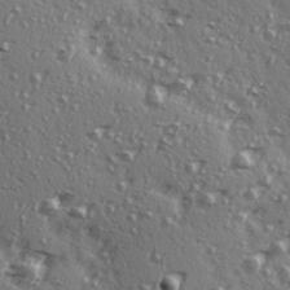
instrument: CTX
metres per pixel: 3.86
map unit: Ave
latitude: 15.1970
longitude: -105.0837
